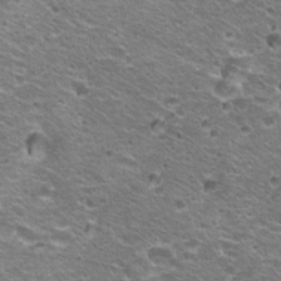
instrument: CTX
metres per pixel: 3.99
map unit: Hto
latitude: 21.6505
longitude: -32.8758
